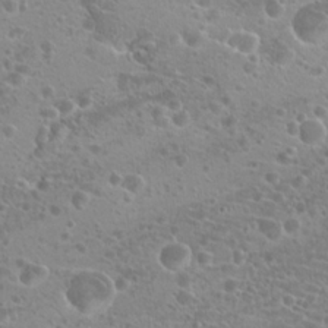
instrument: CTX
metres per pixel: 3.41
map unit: Hto
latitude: 20.7058
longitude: -40.8569
